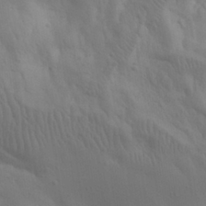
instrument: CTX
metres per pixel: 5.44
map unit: eHh
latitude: 30.5924
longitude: -68.2901
